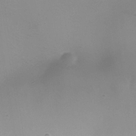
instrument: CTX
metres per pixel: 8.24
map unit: Nhe
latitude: -35.1998
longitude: -117.7639
